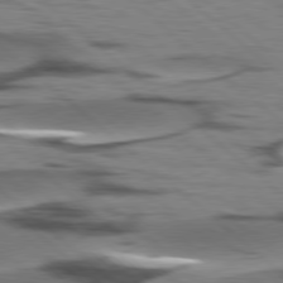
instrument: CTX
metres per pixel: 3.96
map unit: lApd
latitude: 78.2523
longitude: -49.7828
